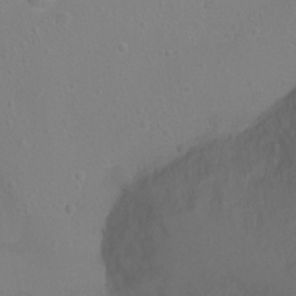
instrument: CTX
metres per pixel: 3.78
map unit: Ht
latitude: -2.2172
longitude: -27.0836
